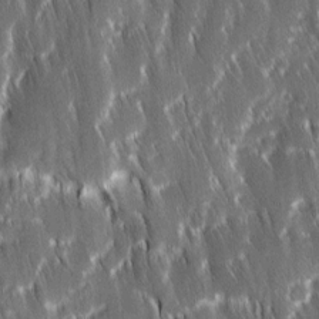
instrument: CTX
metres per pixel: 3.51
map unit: Ave
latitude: 9.5371
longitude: -104.9514
